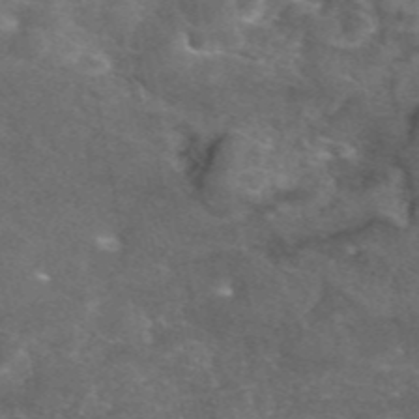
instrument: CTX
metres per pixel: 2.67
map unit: eAb
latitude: 46.5168
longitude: 119.8989
